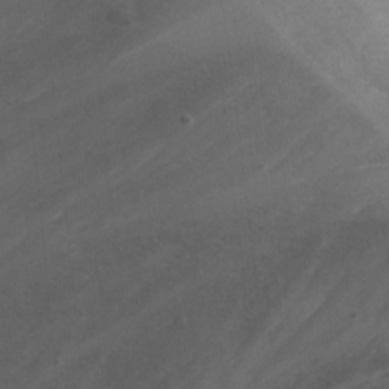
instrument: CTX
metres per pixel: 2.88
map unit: Nhu
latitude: -13.1431
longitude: -51.8583
